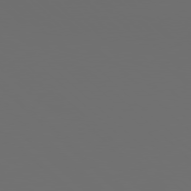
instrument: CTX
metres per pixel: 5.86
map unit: Hpe
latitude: 78.1200
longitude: -173.1403
